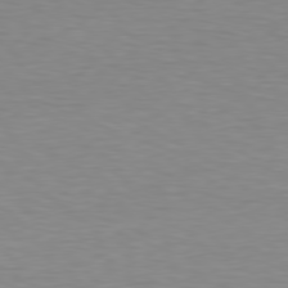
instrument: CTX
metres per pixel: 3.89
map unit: Hpe
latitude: 78.3468
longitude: -121.9717
